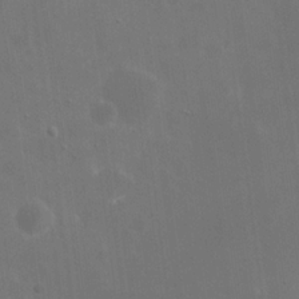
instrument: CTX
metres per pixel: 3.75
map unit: eHh
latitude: 19.7071
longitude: -66.3467
